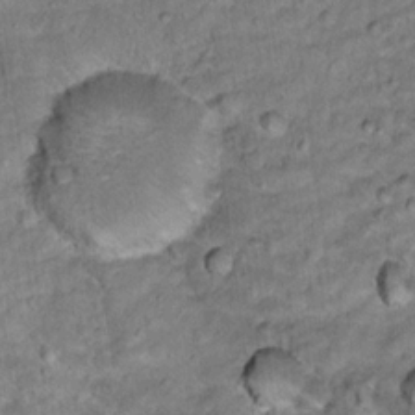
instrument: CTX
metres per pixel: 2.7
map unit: Hto
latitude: 16.2712
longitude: -35.8772
